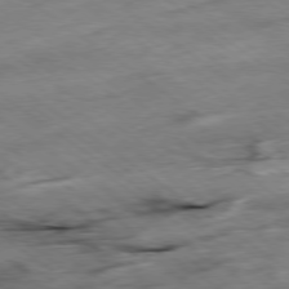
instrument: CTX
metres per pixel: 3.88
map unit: Hpe
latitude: -78.6329
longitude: -21.9339
